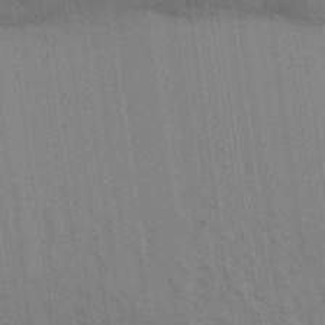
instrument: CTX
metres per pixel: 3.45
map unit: Aa
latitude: 30.8191
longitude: -139.5560
